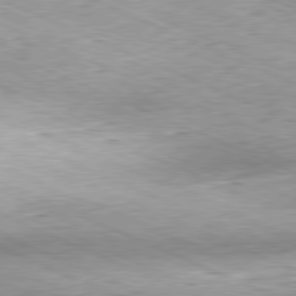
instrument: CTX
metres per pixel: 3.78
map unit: Hpe
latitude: -81.5399
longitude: 12.0661
